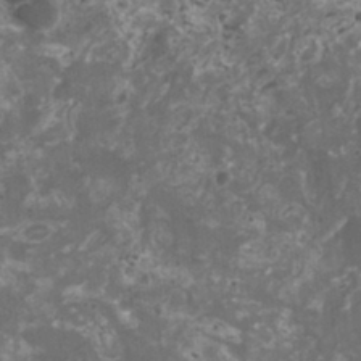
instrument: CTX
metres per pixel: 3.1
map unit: HNhu
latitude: 1.5938
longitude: 3.6532
